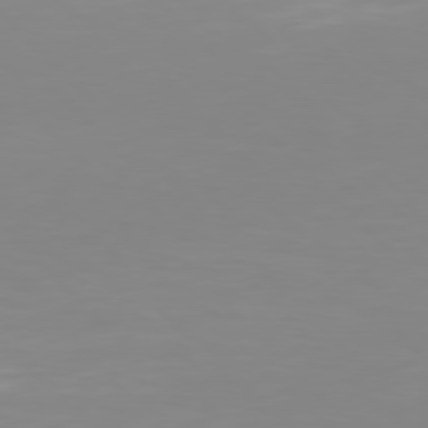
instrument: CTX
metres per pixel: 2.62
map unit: Hpe
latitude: 77.2537
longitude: -176.2144
